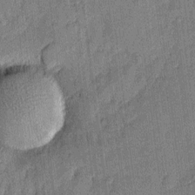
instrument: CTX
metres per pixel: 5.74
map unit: eHh
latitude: 3.8016
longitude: -75.8583
